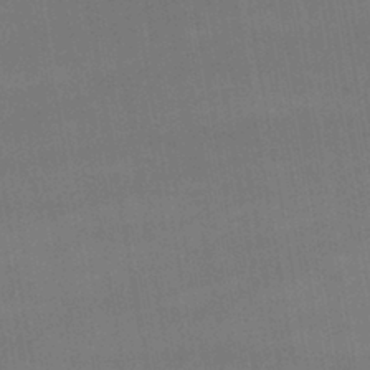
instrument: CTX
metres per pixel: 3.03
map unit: lHb
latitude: -42.3306
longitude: 65.7478
